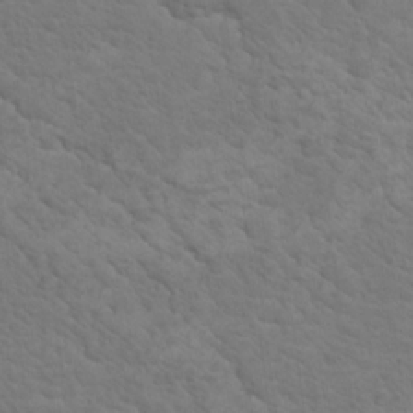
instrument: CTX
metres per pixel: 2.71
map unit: Nhu
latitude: 17.3104
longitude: -33.3860
